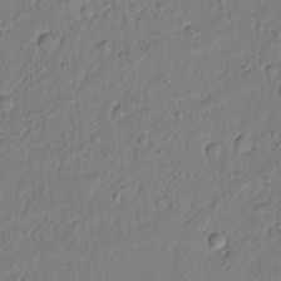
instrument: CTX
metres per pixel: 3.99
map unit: lAvf
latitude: 6.0822
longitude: 165.5588
